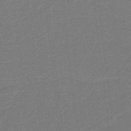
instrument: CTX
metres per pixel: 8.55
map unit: lHb
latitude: -39.6722
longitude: 54.1039
